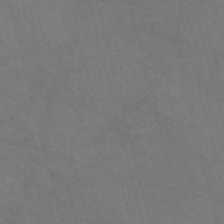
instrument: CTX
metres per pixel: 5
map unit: Nve
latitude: -57.8800
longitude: 51.6911
